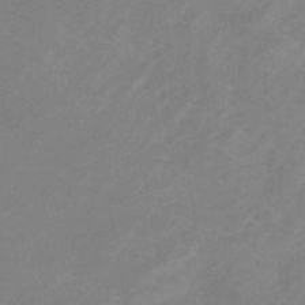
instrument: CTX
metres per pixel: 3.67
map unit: lHb
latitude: -37.5210
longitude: 73.2943
